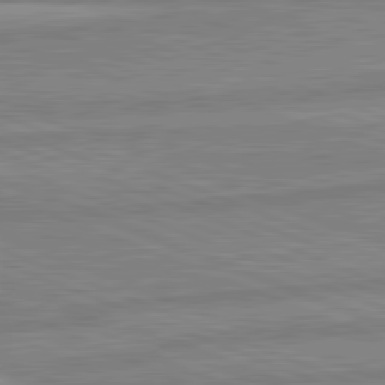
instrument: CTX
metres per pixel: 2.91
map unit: lApd
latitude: 81.8583
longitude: -172.1766
